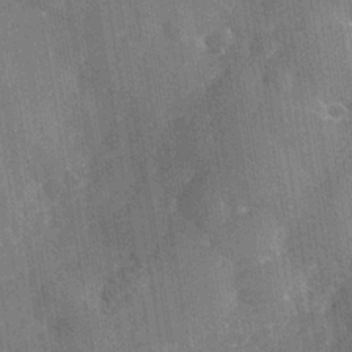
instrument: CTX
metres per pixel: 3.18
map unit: Nhe
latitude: -37.6721
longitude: -117.0647
